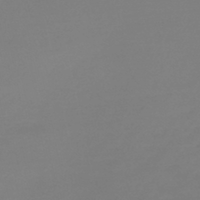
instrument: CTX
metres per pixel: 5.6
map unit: lHb
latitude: -45.3699
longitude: 59.2942
